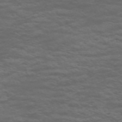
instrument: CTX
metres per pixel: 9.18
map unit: Nve
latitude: -58.8219
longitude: 56.0472
